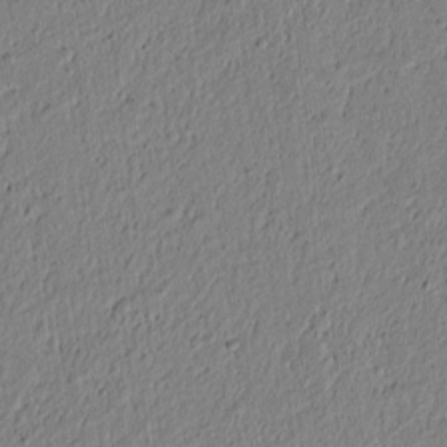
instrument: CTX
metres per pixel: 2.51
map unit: lAvf
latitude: 5.8583
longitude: 164.2929
